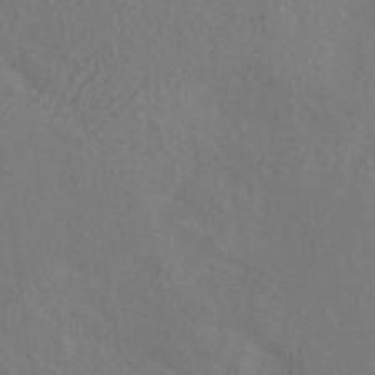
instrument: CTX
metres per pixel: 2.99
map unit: ANa
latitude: -36.9163
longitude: 95.3509
